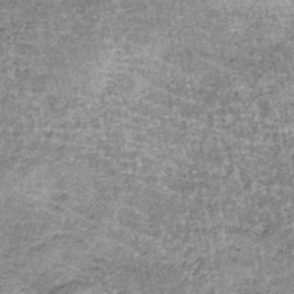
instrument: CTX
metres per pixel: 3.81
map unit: lHb
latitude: -37.1053
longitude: 66.3307
